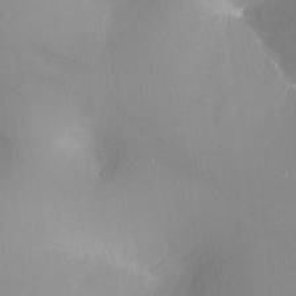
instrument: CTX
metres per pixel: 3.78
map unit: Ht
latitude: -17.0109
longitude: -44.5546
